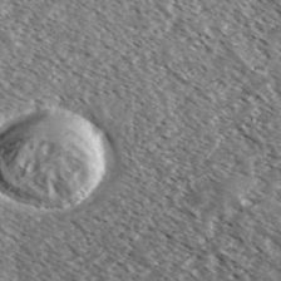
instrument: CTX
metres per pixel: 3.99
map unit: Ave
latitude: 37.1592
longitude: -109.7638
